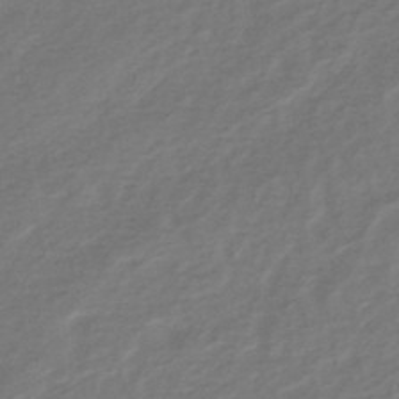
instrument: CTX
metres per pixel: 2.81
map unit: lHb
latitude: -44.6707
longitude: 65.3321
